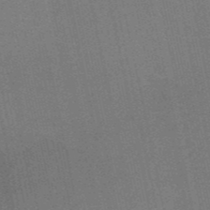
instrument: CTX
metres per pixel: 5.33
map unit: HNb
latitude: -52.7652
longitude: -46.6680
